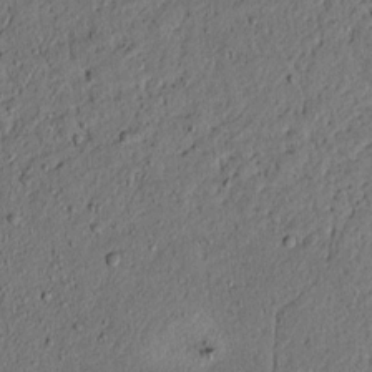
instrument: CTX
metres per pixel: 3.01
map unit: lAvf
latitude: 4.3845
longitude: 167.1809
